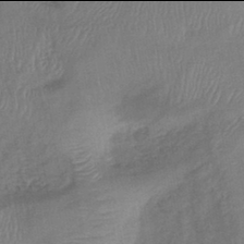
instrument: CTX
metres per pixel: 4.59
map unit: lHb
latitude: -42.0094
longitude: 80.6897
